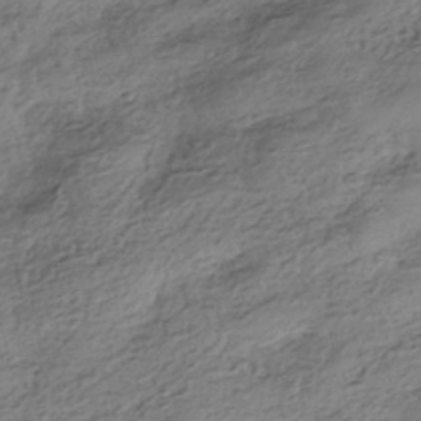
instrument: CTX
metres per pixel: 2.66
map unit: HNhu
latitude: -42.4628
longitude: 105.6533
